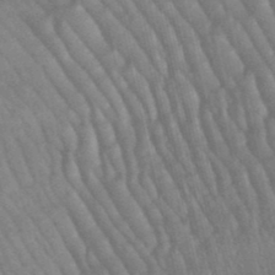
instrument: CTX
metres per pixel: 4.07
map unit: lHb
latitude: -47.6533
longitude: 76.4440
